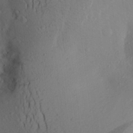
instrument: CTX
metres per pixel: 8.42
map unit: Aa
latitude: 26.3089
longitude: -147.3671
